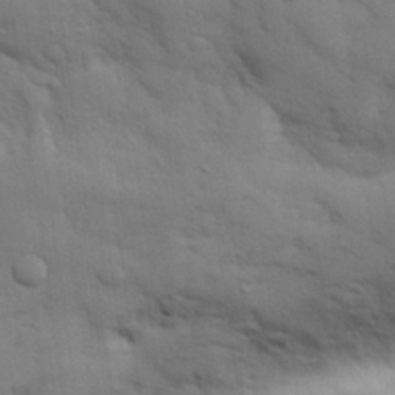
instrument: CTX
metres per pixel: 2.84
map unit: eHh
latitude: 28.6679
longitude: -75.4426
